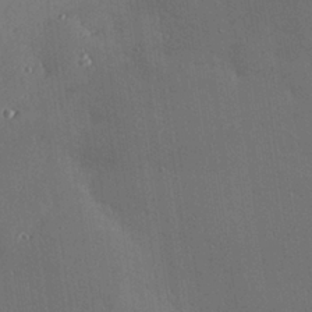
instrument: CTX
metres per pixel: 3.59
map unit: Hve
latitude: 27.7639
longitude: -90.9514
